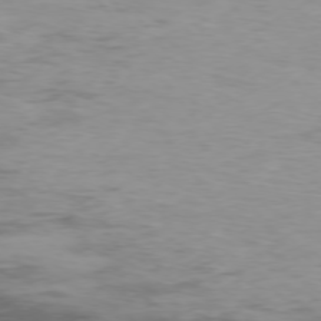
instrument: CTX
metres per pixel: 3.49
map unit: Ap
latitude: -77.0675
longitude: -68.8758
